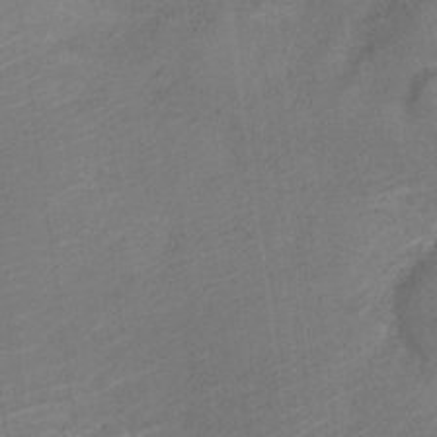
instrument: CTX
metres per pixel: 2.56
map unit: Nve
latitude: -19.4076
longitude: 107.6911
